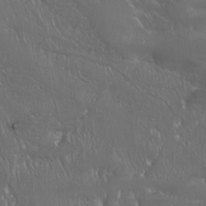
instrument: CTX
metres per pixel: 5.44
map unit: Nhu
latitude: -6.3117
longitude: -90.8947
